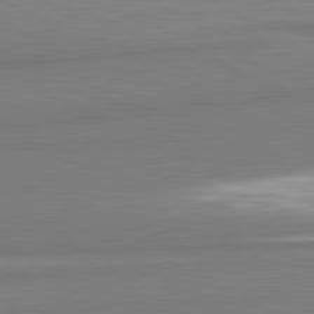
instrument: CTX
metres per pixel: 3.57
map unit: lApd
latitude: 82.1011
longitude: 173.2187
